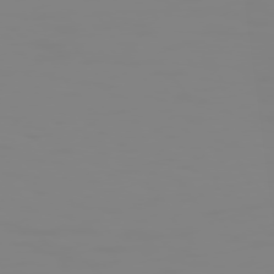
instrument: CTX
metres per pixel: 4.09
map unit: Hpe
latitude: 74.3089
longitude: -127.1025
